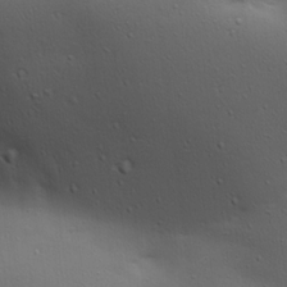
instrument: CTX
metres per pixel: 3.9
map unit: lAa
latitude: 18.7435
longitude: -138.2333
